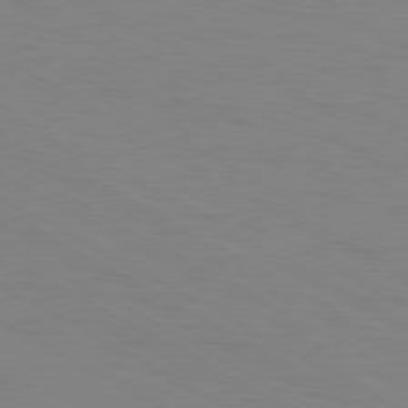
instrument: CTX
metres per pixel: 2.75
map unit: Ap
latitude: -80.6897
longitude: -51.8016
